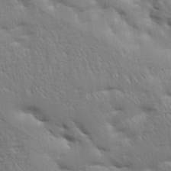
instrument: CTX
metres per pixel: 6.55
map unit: Aa
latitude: 33.7072
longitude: -143.1214
